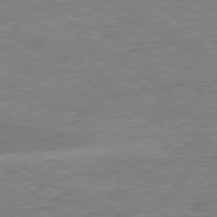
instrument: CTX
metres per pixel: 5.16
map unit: Hpe
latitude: -79.5588
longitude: 10.2740
